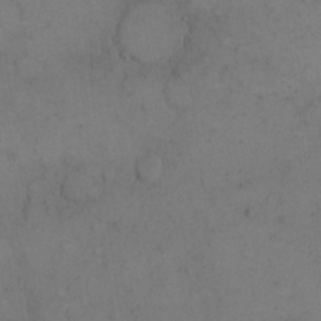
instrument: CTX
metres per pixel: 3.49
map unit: eHh
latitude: 15.6505
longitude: -67.6127
